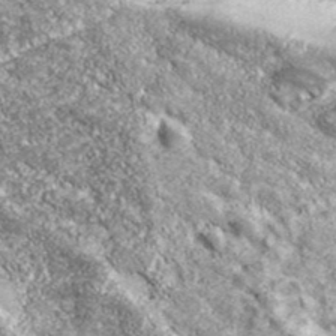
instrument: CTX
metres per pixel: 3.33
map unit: eHh
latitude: 42.8569
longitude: -90.3845
